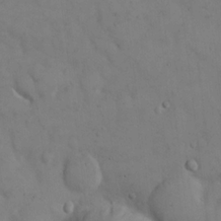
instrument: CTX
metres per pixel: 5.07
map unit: Hto
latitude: 13.7072
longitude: -59.7261
